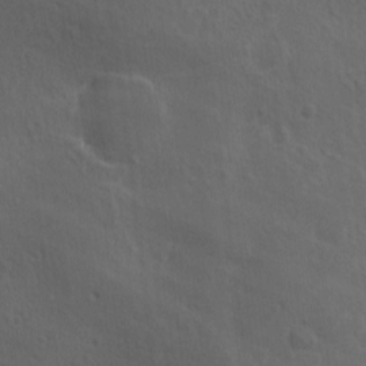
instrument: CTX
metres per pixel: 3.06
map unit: Ave
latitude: 0.1955
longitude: -113.8394
